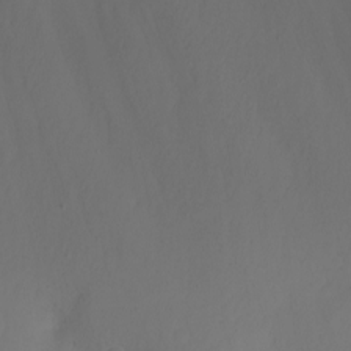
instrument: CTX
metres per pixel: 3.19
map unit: Nhu
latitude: -4.4818
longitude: -76.3845
